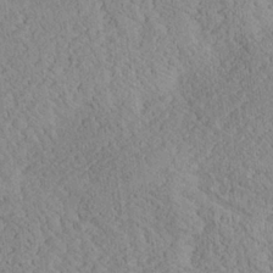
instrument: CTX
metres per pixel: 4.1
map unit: Ave
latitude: 24.2144
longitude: -134.4223
